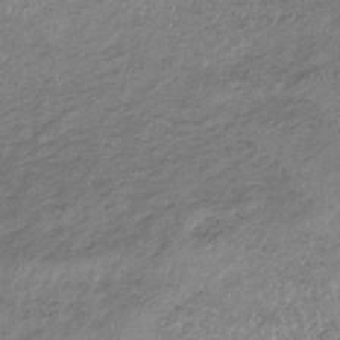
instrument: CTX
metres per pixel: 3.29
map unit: lHb
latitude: -34.9542
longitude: 68.0283
